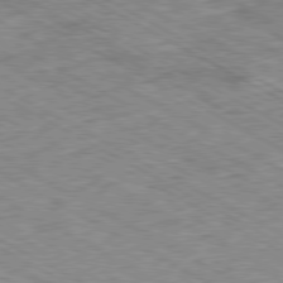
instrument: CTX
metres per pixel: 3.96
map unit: Ap
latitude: -80.3873
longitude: -85.3671
